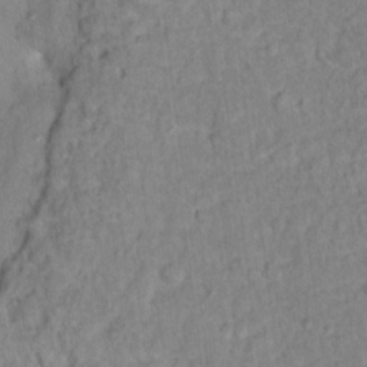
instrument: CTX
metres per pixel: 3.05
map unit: Hto
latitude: 13.1025
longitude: -37.6505
